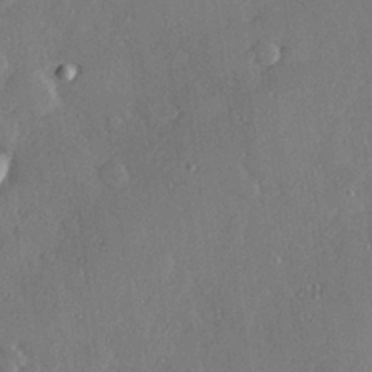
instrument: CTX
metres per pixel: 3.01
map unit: Hve
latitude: 28.4034
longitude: -91.3860
